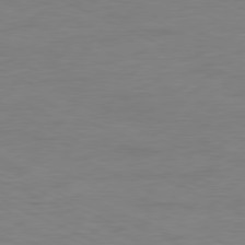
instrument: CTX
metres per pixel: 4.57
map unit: Ap
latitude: -80.4440
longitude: -92.9702
